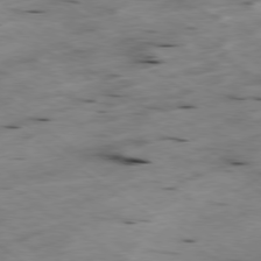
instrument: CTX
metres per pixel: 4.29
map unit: Hpe
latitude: -78.6329
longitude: -21.5371
